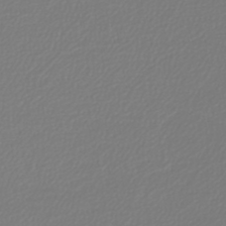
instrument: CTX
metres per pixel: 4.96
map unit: lHb
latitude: -44.3873
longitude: 72.6896
